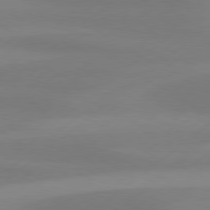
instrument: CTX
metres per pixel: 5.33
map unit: Hpe
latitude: 78.8947
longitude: -131.9717
